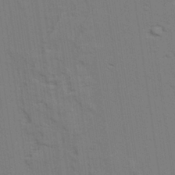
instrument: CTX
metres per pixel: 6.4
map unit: lAvf
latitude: 28.9513
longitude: -109.0080
